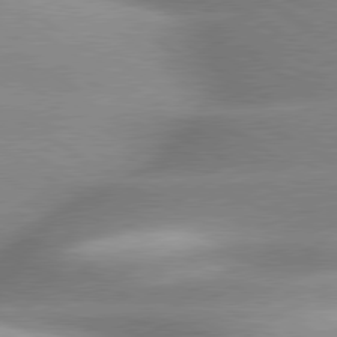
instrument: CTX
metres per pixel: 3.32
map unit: lApd
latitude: 79.8961
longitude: -144.2522
